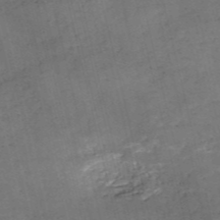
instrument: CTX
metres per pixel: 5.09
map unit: eHh
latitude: -54.7085
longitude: -91.1025
